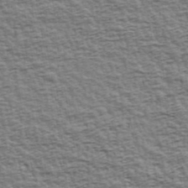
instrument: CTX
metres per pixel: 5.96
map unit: Ave
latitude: 43.2537
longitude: -112.4790
